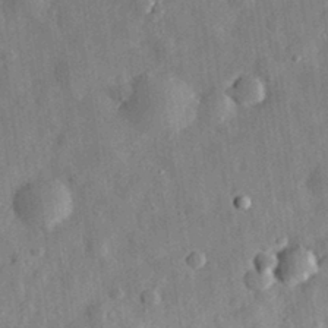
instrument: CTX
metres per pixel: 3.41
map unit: eHh
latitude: 30.8758
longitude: -75.4804
